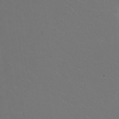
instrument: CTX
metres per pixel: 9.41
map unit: HNhu
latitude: -2.1794
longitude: -0.7057
